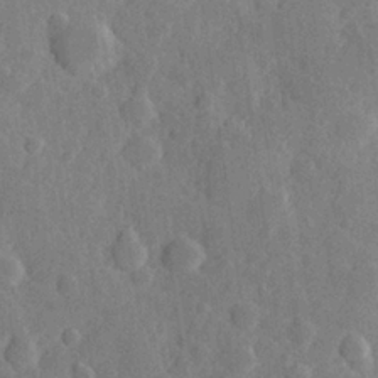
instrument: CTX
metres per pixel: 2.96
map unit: Hve
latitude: 25.1781
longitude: 149.9178
